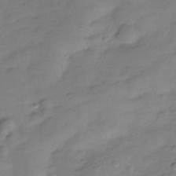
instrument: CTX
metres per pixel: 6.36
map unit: Hve
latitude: -28.7274
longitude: 94.1605
